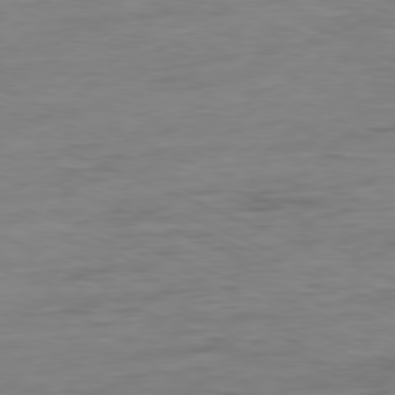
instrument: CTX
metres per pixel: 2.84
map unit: Ap
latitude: -80.6330
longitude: -91.1592
